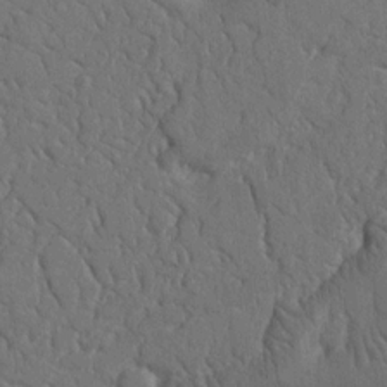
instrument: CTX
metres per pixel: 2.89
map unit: Nhu
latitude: 14.8569
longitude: -78.8380
